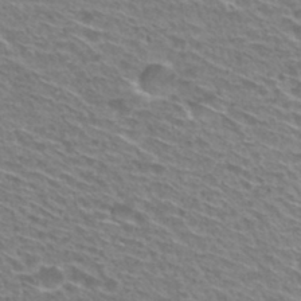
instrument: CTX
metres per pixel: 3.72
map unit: Nhu
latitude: 29.9717
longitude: -48.9892
